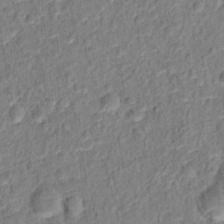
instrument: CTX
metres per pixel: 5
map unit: Hto
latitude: 13.0081
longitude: -38.3845
